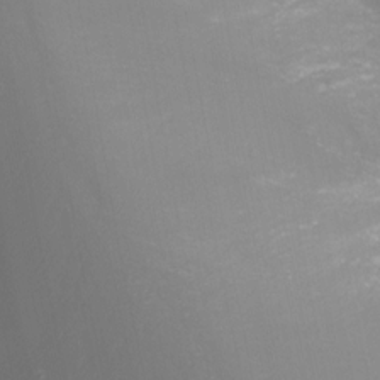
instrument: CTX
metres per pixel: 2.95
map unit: Nhu
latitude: -8.1417
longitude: -83.1970
